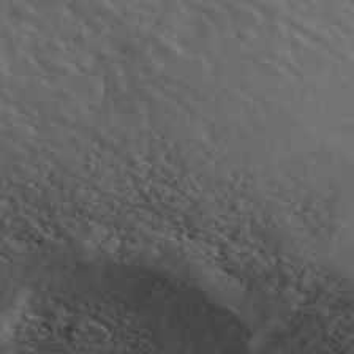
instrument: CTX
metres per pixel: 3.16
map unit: ANa
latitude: 43.3482
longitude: 47.5210
